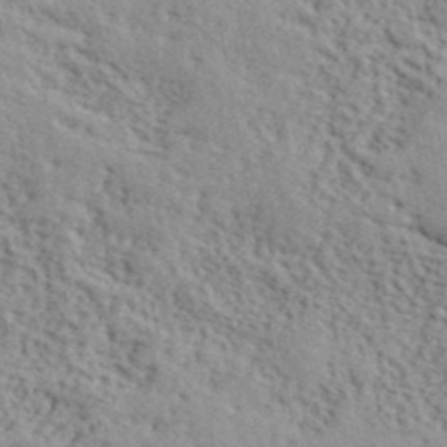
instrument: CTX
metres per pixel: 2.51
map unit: lHvf
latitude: 40.9513
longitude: -87.7072
